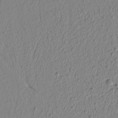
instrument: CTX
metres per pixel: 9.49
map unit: lAvf
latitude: 6.9514
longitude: 165.4077
